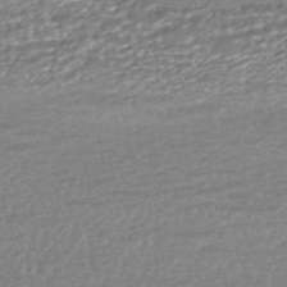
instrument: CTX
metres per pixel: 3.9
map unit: HNhu
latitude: -45.6155
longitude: 105.5777
